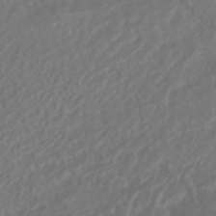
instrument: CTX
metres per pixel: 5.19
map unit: HNhu
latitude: -42.0472
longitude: 104.9164
